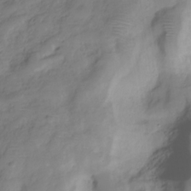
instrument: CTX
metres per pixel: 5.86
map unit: Hve
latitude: -29.0109
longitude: 91.2565
